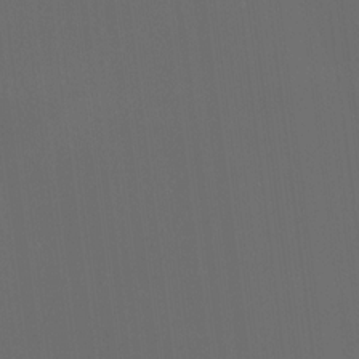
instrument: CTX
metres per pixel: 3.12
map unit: HNhu
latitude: 10.8569
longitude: 10.2928
